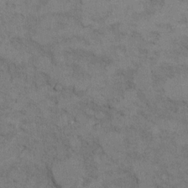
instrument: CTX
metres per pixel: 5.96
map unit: Ht
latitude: 9.2915
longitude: -36.8947
